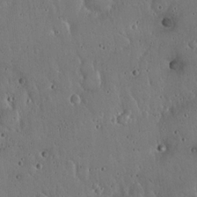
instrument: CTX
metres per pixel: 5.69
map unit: Hto
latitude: 17.8961
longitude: -59.6127
